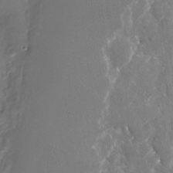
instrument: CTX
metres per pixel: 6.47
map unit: Nhu
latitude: -22.6897
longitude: -73.0081
